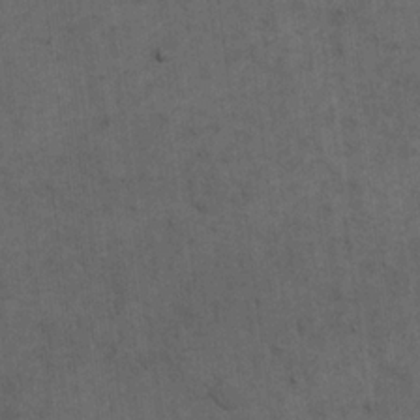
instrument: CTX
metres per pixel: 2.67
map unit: eHh
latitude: 19.2726
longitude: -63.6127
